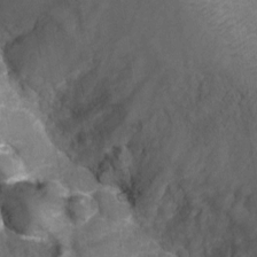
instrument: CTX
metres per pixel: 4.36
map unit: Ht
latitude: 4.4979
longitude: -29.9339
